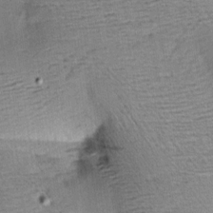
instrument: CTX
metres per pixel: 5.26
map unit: Aa
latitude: 8.9325
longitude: -141.9150
